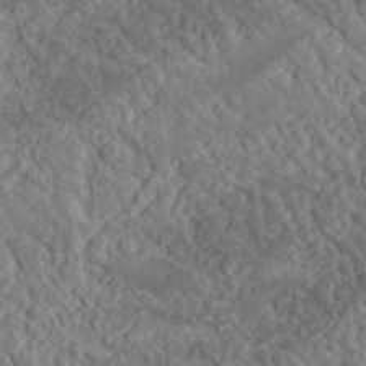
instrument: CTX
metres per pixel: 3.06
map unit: lHvf
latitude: 38.2333
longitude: -90.0444
